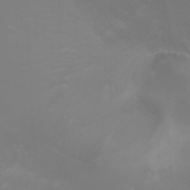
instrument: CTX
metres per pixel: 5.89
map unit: Nhu
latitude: -5.0864
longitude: -79.7828
